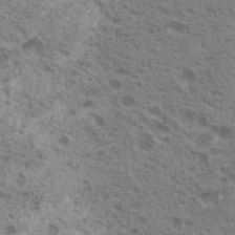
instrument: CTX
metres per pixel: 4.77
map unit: Nhu
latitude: 19.6694
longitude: -30.8380
